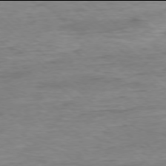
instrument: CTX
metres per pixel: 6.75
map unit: Ap
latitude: -78.0094
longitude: -88.5357
